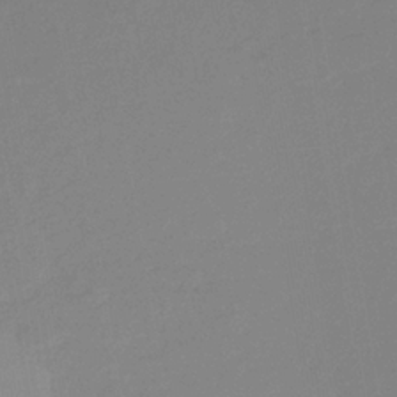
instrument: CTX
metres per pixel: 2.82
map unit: lHb
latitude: -33.8801
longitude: 67.1998
